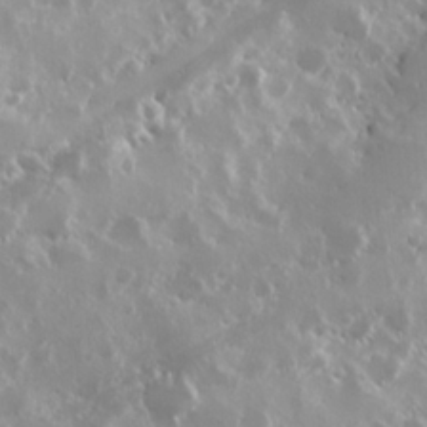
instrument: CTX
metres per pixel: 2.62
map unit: Hve
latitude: 24.1955
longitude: 146.1228
